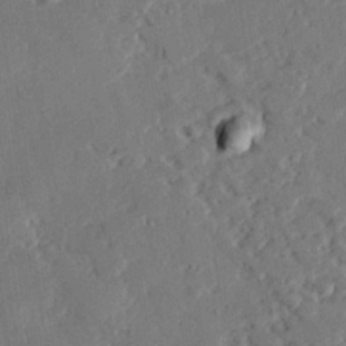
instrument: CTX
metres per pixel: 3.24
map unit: eHh
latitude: 26.7813
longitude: -81.4804
